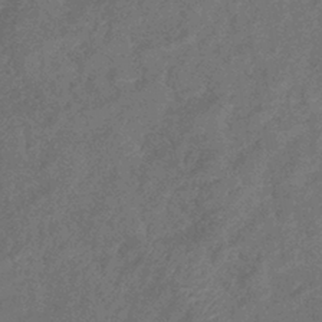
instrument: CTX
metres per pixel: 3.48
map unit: eHb
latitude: -39.6533
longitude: 77.1620
